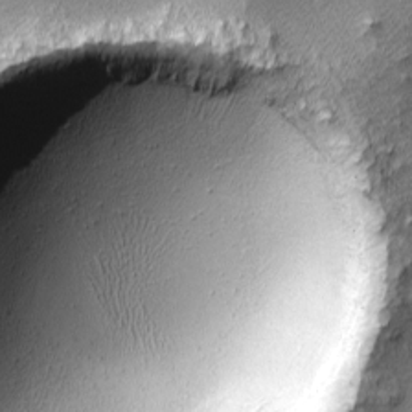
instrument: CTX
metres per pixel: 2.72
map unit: lHvf
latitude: -11.7667
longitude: -103.7827
